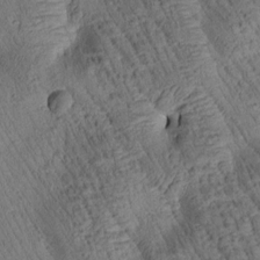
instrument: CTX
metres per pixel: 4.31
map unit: Htu
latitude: 3.0647
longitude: 179.1431
